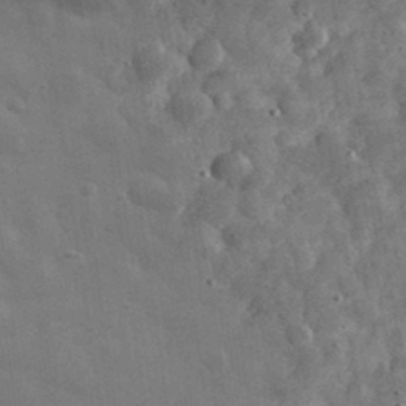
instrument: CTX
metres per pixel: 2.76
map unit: eHh
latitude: 33.3104
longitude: -70.2144
